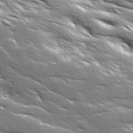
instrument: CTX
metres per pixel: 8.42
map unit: Ave
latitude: 18.5545
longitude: -136.8191
